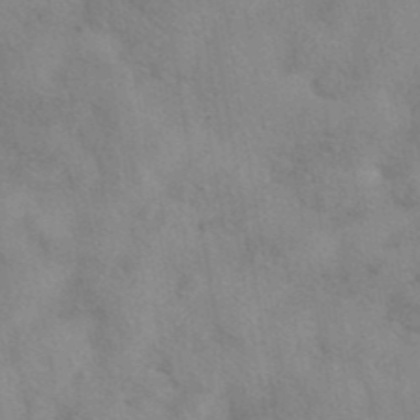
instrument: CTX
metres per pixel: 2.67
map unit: eAb
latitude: 40.4601
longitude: 108.4251
